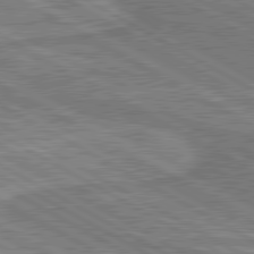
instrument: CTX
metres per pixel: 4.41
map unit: lApd
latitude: 80.6490
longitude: 144.4629
